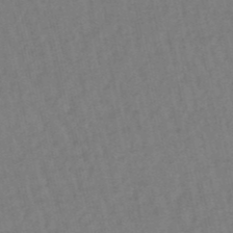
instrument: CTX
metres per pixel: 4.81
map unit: lHb
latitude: -49.5588
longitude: 73.1242
